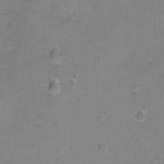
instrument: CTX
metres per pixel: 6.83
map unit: Ht
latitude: 0.6490
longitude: -33.3104
